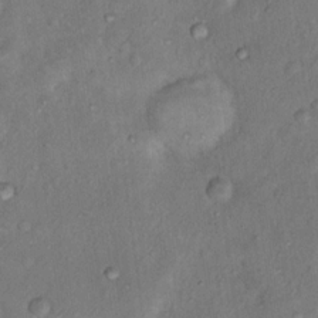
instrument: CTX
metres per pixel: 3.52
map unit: Nhu
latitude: 12.2145
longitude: -27.4993
